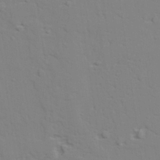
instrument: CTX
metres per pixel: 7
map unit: lAvf
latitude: 28.2522
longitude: -109.5560
